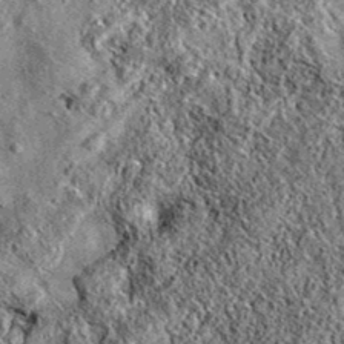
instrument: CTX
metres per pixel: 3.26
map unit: eAb
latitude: 36.4412
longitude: 111.5588
